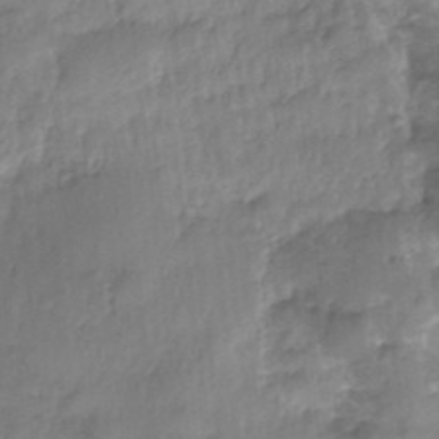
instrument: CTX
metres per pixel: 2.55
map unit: Nhe
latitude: -36.7463
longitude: -179.6694
